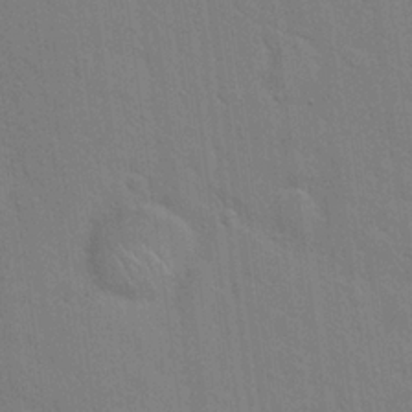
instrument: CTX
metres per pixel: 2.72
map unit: Hto
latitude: 21.0270
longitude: -54.4412
